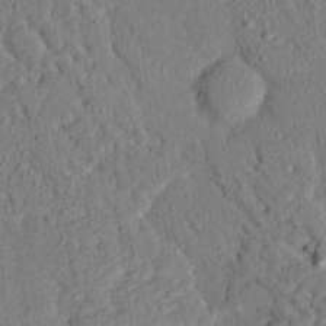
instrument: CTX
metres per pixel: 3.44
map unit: eHh
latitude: 25.1592
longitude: -80.1767
